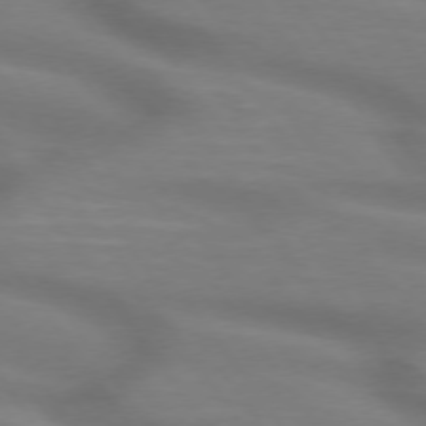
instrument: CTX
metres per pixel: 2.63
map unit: lApd
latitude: 74.8191
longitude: -59.4238
